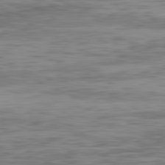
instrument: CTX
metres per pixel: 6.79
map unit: Ap
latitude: -82.3684
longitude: -77.5938
